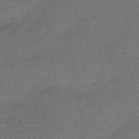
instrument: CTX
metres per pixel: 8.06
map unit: lHb
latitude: -38.6708
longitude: 71.4455
